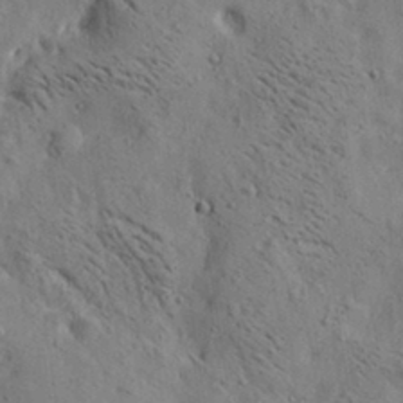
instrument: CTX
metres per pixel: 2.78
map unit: lAa
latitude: 19.6882
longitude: -140.0822
